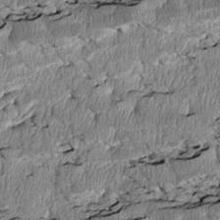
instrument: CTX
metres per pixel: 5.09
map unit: Htu
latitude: 3.2726
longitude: 150.4251
